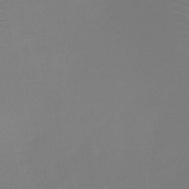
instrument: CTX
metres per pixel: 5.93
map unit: HNb
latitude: -47.2565
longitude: -43.3293
